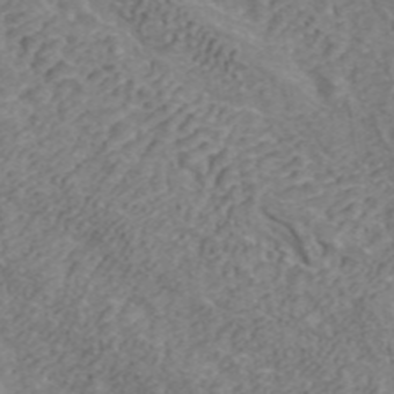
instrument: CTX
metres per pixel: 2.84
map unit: ANa
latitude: 43.2915
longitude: 26.0472
